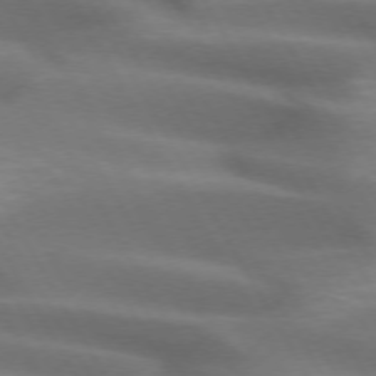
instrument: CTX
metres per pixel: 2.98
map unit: lApd
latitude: 72.6302
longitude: -51.3292
